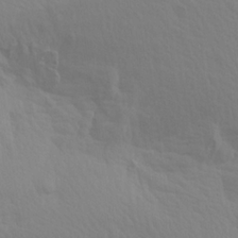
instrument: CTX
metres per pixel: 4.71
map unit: Aa
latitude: 18.9891
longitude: -144.9702
